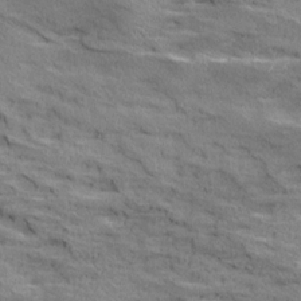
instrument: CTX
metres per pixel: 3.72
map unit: Ave
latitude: 18.7246
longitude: -135.8583
